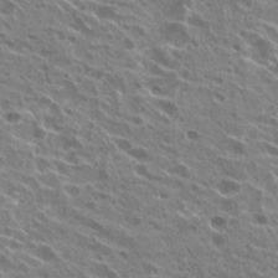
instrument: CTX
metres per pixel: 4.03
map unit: Hto
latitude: 24.7435
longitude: -39.7638
